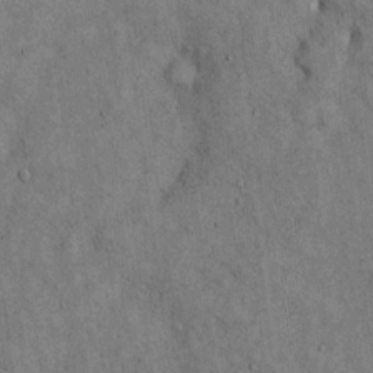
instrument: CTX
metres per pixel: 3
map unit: Hto
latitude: 13.4804
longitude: -59.9528
